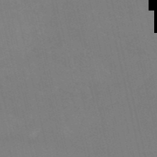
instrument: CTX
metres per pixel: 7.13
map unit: HNb
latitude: -54.5007
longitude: -34.9702
